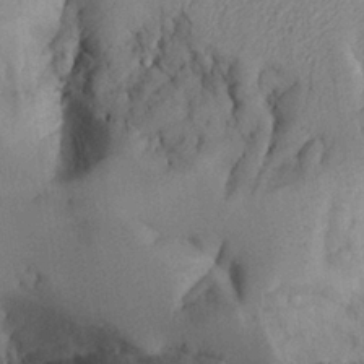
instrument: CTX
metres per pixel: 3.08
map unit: Aa
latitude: 26.0255
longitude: -129.5371
